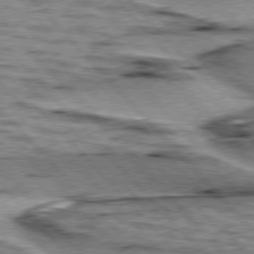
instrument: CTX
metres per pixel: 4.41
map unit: lApd
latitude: 76.7057
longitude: -71.8961
